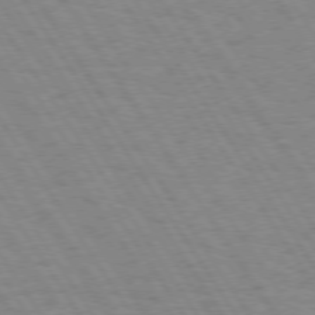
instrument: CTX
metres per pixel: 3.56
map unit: Hpe
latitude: 74.1200
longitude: -136.4790
